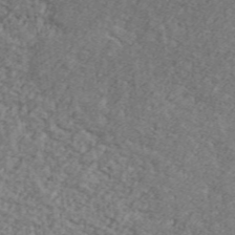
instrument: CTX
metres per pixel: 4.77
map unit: Ave
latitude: 41.5371
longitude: -110.5357
